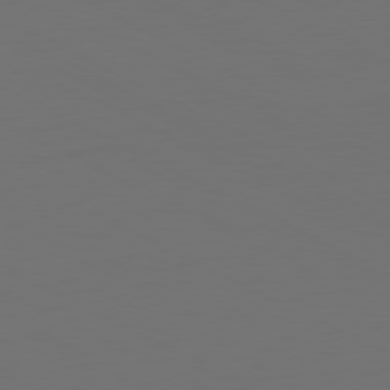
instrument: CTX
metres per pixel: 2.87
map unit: Hpe
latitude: -81.2754
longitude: 18.6330
